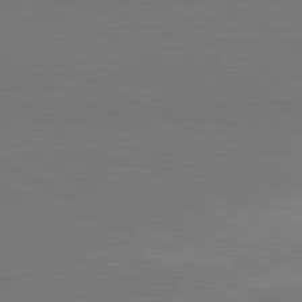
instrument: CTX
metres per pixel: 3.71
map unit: lApd
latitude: 81.0836
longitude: 155.5021
